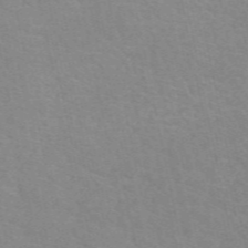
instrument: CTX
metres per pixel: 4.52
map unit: eAb
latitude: 50.4412
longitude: 111.6344
